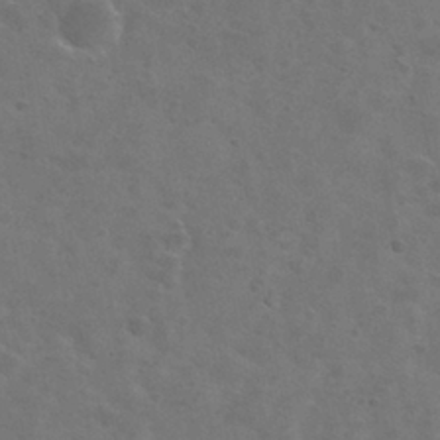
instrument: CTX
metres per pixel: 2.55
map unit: Nhu
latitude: 28.8758
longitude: -48.4223
